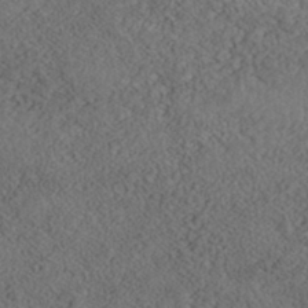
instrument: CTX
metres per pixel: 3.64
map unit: Nhe
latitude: -40.5763
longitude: -111.0270
